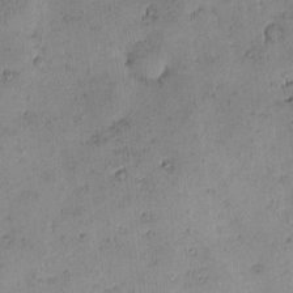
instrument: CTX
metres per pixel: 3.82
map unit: eHh
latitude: -0.3307
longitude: 19.2943
